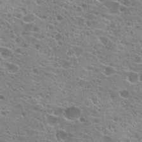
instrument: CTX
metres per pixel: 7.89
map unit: Hto
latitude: 20.8758
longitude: -41.7827
